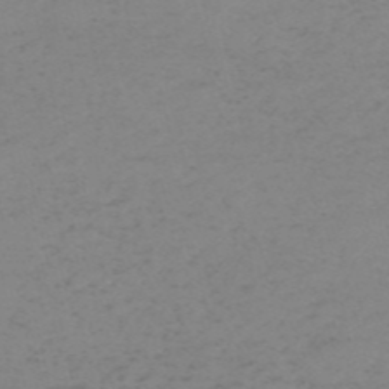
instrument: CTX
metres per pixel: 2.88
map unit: HNb
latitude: -55.0109
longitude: -47.1970
